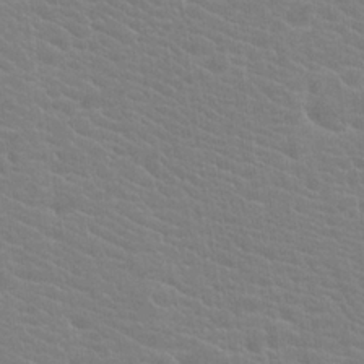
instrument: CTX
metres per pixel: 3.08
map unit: Hto
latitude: 20.1767
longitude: -39.8772
